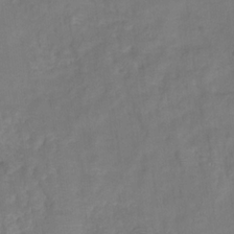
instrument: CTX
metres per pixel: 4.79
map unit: HNhu
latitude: -28.1984
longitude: 74.5952
